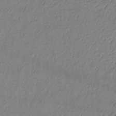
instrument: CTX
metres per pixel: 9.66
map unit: lHb
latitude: -34.6141
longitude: 71.5777
